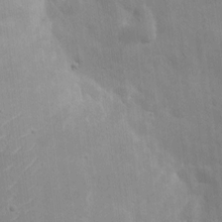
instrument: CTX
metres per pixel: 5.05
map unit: eHh
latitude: 8.1389
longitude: -72.6680
